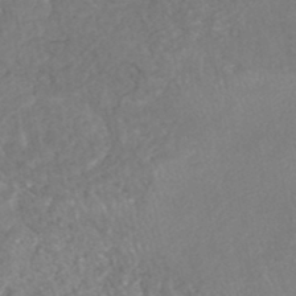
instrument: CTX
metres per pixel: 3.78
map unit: HNhu
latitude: -47.2565
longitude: 96.3684
